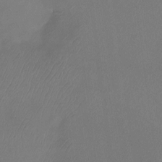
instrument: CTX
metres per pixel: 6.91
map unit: Htu
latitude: -14.0094
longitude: -49.1781
